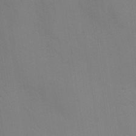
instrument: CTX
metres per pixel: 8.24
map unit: Ave
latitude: -0.8408
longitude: -112.4601
